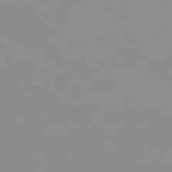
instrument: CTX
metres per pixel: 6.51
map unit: Ap
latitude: -79.1431
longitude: -67.4237
